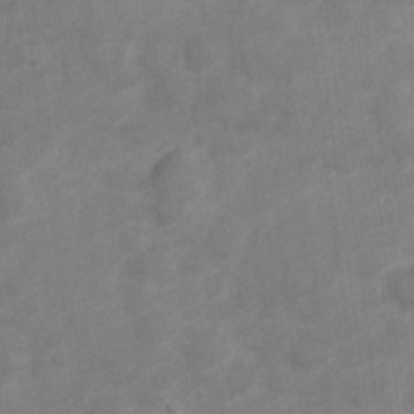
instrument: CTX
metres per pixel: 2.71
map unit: Nve
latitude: -18.4440
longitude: 108.3306
